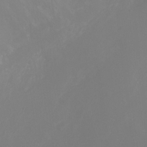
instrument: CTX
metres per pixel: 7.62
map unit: Ht
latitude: -6.3495
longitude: -27.1592
